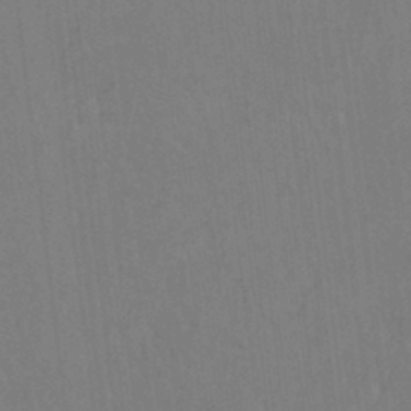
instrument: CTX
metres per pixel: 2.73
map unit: Hto
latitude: -8.1795
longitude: -46.9325
